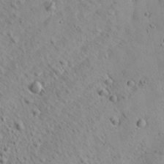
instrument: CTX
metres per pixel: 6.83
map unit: Aa
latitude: 22.1389
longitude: -142.5735
